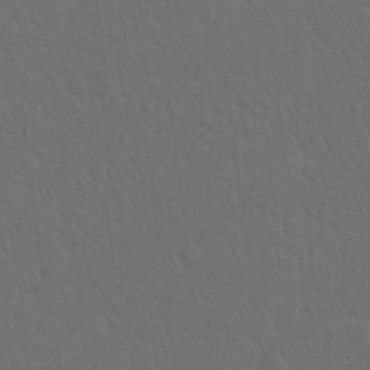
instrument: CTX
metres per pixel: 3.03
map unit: Hto
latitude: -7.7099
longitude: -45.0647
